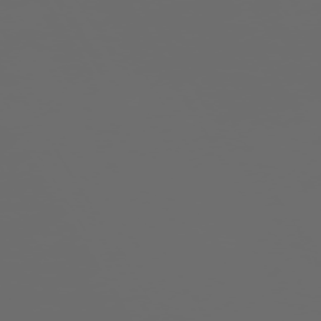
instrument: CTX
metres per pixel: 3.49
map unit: Hpe
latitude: -73.7477
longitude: 5.7666
